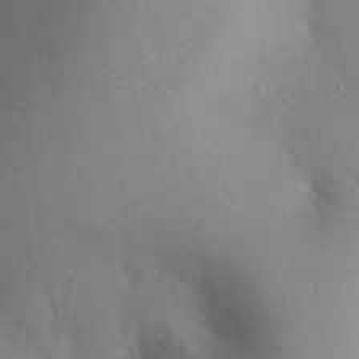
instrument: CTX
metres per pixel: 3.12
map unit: Aa
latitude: 27.5938
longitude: -147.4049
